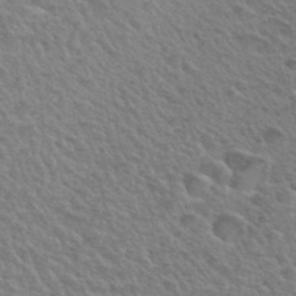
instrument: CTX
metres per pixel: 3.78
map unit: Hto
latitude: 35.7071
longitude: -50.2144
